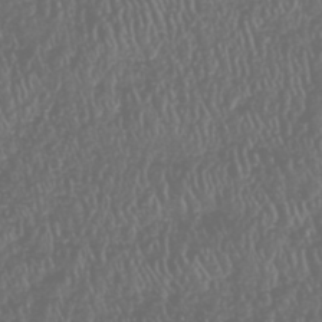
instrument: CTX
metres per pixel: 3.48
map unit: HNhu
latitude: -47.5210
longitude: 28.8597
